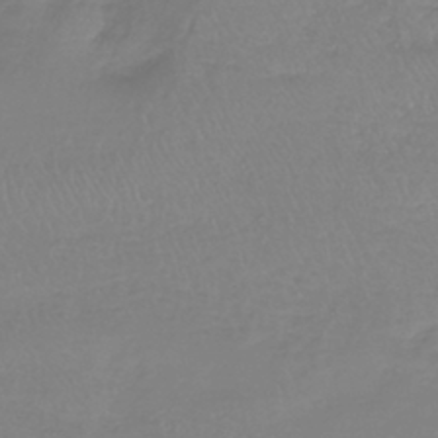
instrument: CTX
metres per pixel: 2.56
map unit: lHb
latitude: -41.4643
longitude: 64.7086
